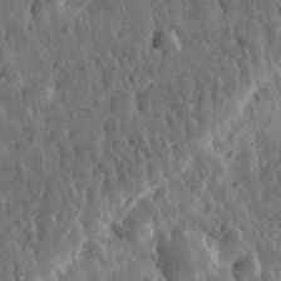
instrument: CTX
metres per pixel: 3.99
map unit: eHh
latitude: 33.0458
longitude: -79.5182
